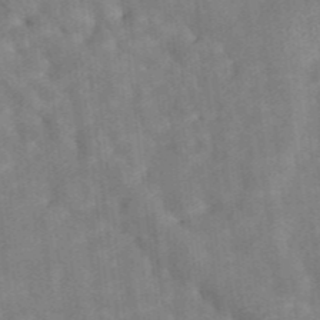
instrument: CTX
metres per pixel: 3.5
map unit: eAb
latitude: 34.7624
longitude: 109.6911
